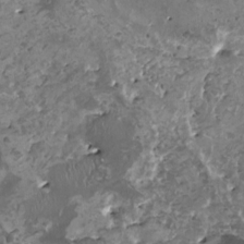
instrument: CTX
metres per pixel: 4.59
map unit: HNhu
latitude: 0.7624
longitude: 5.8233
